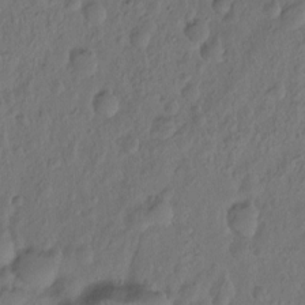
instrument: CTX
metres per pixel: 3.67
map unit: Hto
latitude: -8.3117
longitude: -45.5938
